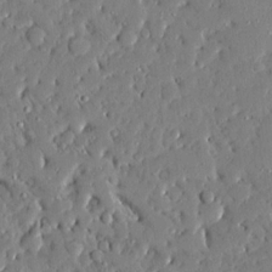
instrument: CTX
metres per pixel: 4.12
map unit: Ave
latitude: 16.4412
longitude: -140.8758
